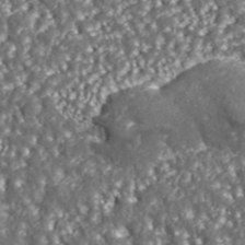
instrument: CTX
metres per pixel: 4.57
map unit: ANa
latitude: 43.8583
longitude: 36.8219
